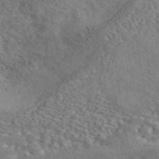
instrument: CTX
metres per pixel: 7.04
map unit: ANa
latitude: 44.9325
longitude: 46.8219
